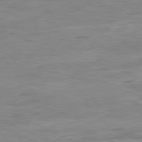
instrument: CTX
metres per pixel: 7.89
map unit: Ap
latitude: -81.1053
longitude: -81.8961
